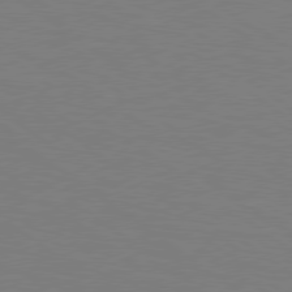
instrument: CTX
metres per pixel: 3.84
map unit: Hpe
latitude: 78.7435
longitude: -149.6316
